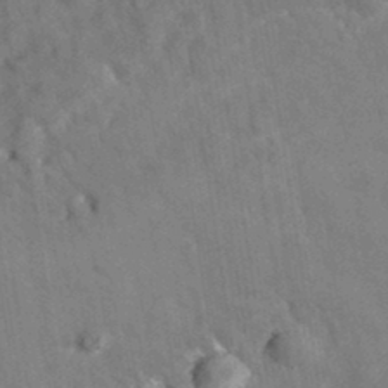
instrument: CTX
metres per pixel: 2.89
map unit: eAb
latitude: 34.1955
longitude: 110.3684
